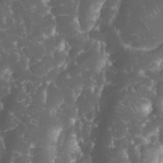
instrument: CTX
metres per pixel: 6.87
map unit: eHh
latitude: 34.7624
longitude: -64.3656
